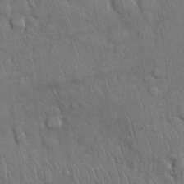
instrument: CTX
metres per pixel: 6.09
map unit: Nhu
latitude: 27.8395
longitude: -68.2334
